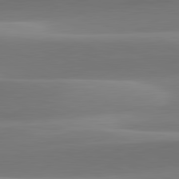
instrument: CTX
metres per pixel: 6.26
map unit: lApd
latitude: 82.0822
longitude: 144.4062
